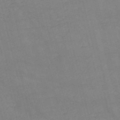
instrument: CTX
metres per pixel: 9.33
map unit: HNb
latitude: -53.7288
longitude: -37.6694
